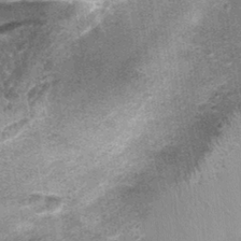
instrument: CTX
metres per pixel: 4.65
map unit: Nhu
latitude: 0.2144
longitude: -16.7435
